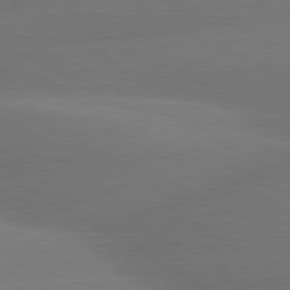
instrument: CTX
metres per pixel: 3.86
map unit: lApd
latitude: 80.4601
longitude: -150.2144
